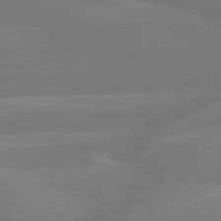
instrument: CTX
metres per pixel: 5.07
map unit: lApd
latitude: 79.6316
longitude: -148.3467
